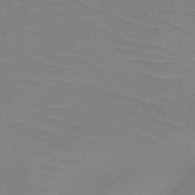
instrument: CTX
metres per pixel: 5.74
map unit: HNb
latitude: -48.0094
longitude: -48.5546
